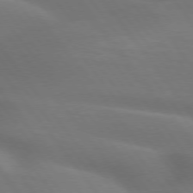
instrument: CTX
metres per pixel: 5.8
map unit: lApd
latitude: 75.2348
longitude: -59.9717
